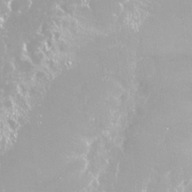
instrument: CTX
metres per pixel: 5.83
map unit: Nhu
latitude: 28.6679
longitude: -60.2900
